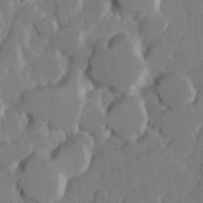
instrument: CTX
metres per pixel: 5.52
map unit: Hve
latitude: 23.7827
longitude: 145.1242
